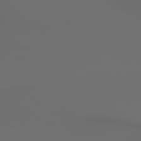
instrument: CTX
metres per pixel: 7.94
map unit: lApd
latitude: 79.6127
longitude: -175.6883
